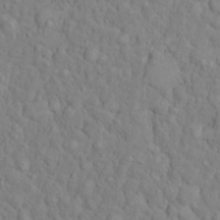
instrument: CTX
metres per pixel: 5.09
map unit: eHh
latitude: 1.5560
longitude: -56.3467
